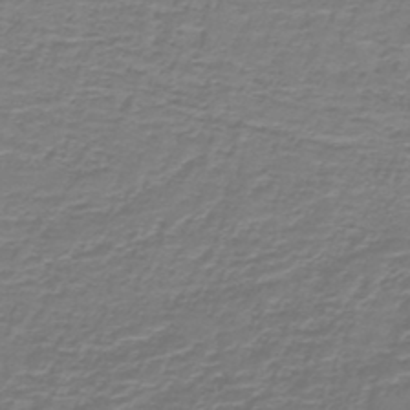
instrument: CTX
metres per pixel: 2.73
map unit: lHb
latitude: -41.8233
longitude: 57.0864
